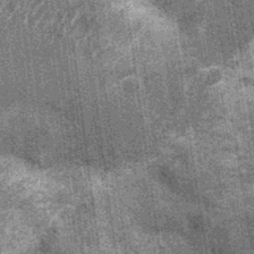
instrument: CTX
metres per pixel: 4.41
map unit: Nhu
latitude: -12.3684
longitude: -22.1011
